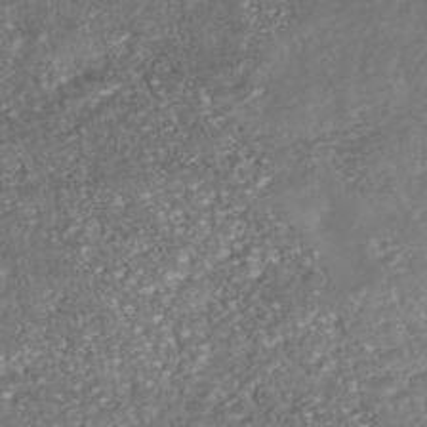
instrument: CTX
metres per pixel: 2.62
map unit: HNhu
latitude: -46.3117
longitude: 105.1431
